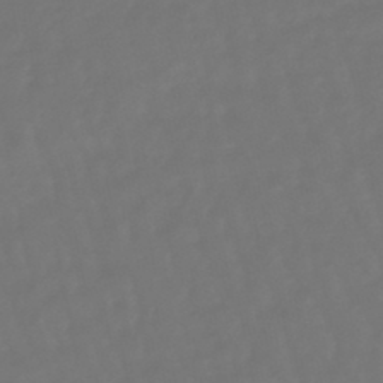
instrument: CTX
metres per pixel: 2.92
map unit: eHb
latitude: -47.3698
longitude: 81.2943
